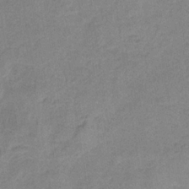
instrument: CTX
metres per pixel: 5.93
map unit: HNb
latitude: -34.0472
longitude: 59.1242
